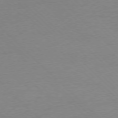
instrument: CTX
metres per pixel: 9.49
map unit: Ap
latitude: -77.6344
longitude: -92.4412
